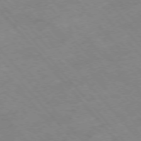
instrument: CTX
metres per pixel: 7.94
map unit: Hpe
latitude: -76.8219
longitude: -18.4034
